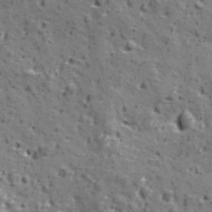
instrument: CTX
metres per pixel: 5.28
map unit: Ave
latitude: 11.1214
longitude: -105.0648
